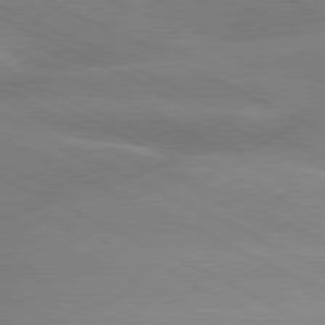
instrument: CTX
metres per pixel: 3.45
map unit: lApd
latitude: 80.1956
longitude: -136.8758
